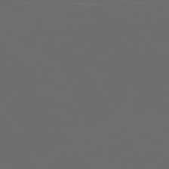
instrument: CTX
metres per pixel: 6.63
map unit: Hpe
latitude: -73.6533
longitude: 5.7288
